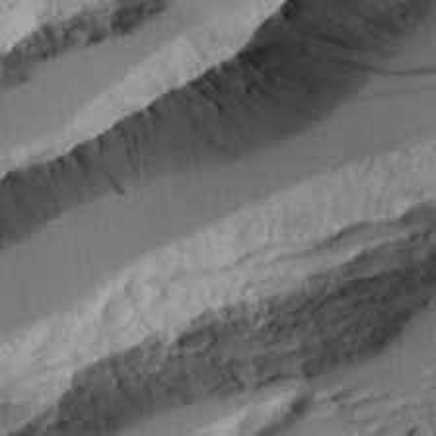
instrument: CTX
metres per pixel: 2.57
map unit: Aa
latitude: 11.8583
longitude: -126.3090
